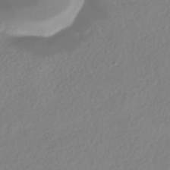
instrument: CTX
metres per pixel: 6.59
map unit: HNhu
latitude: -41.6344
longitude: 93.4643
